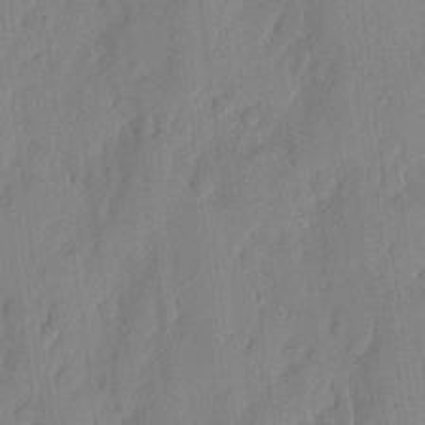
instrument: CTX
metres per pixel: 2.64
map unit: eHh
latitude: 4.7435
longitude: -76.8569
